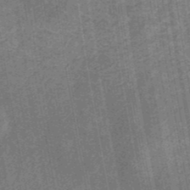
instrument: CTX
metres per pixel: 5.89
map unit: eHb
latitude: -30.6707
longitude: 70.6141
